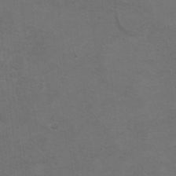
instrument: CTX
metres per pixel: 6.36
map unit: Hto
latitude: 8.7246
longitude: -35.4426
